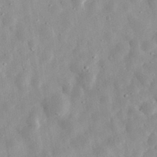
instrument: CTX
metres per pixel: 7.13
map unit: eHh
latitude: 32.8758
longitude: -78.7435
